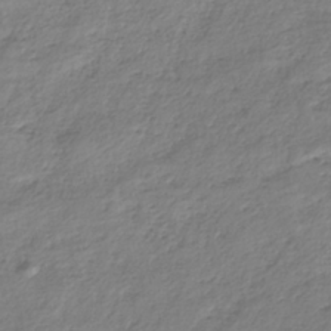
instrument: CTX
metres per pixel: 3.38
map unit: HNhu
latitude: -36.5951
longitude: 32.4818
